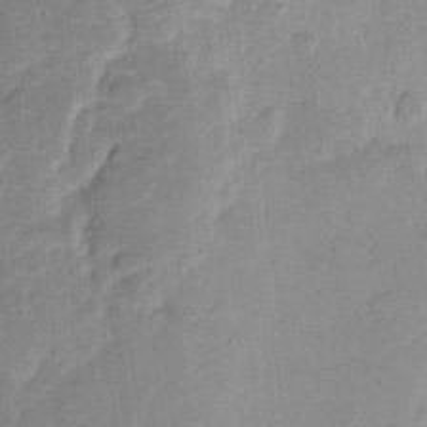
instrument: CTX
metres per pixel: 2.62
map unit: eHh
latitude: 10.3278
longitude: -65.7072
